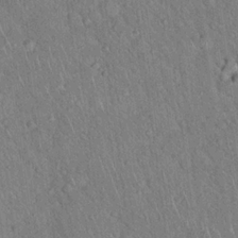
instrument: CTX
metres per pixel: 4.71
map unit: Hto
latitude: 18.2900
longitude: -52.4223
